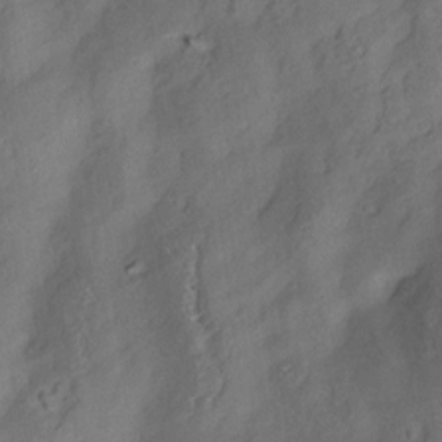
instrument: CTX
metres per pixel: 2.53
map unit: Aa
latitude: 10.4223
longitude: -142.7057
